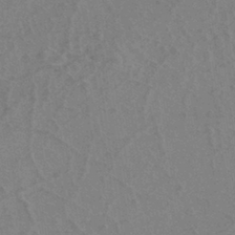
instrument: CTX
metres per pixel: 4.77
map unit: eHh
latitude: -39.7100
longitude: -27.0836
